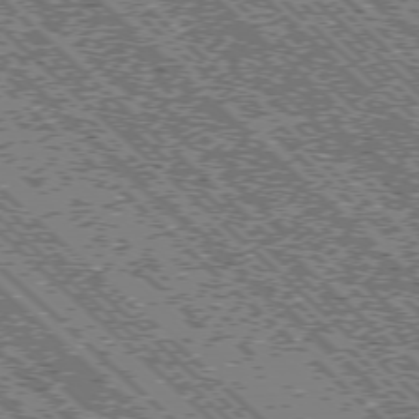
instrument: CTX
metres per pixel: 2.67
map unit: Ap
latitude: -76.0661
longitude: -96.1011
